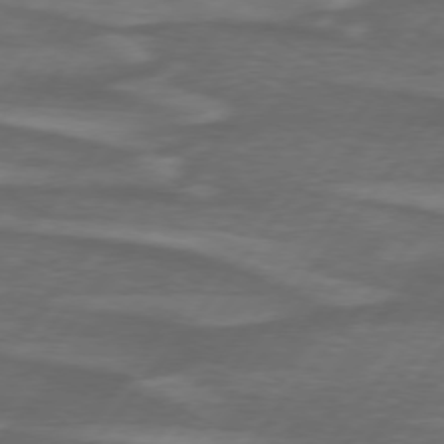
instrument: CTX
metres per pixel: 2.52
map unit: lApd
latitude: 74.8380
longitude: -78.4412
